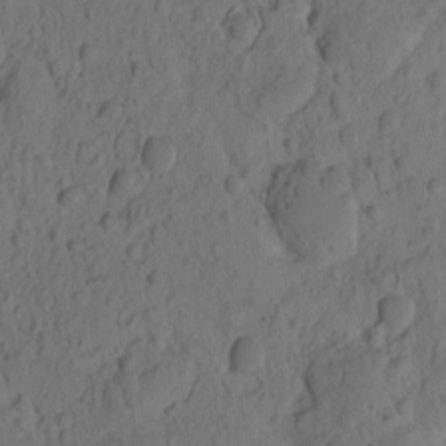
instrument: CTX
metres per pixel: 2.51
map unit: eHh
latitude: -1.0865
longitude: 16.3307
